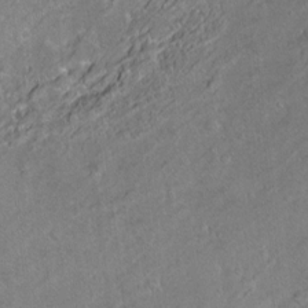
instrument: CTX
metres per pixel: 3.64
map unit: Ht
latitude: -6.8219
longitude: -36.4034
